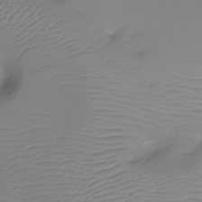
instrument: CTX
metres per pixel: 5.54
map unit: Nhu
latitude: -11.6155
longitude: -22.9514
